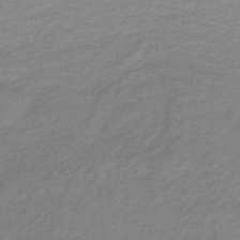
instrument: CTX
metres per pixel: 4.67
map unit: lHb
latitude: -34.4440
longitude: 69.9745
